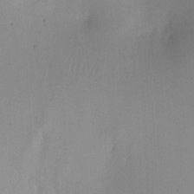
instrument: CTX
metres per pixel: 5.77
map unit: Nhu
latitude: 15.0837
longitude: -75.3104
